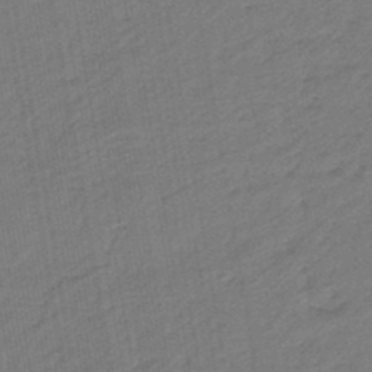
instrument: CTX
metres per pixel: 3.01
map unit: eHb
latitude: -46.8975
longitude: 88.0283
